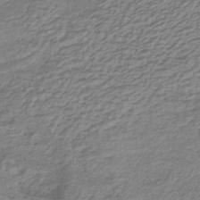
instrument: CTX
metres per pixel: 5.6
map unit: lHb
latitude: -41.0675
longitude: 51.9745
